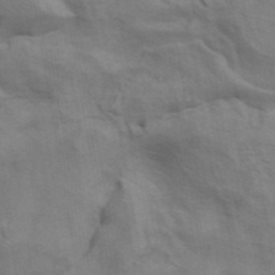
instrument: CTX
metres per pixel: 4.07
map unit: ANa
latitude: 41.8205
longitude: 14.2740
